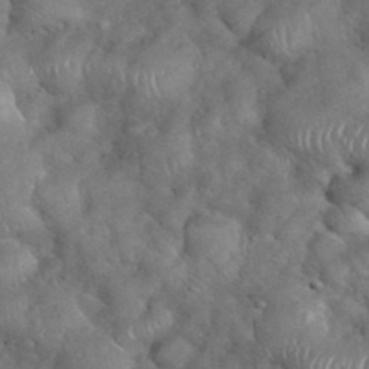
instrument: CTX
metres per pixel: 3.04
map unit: eHh
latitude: 39.1025
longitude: -57.1025
